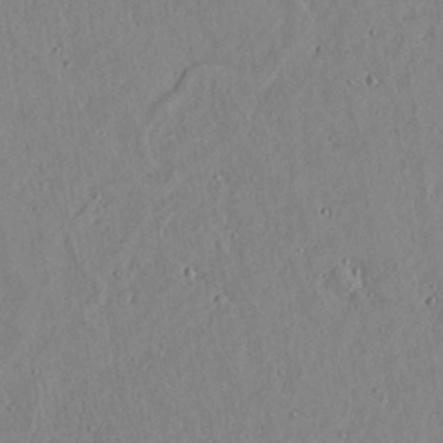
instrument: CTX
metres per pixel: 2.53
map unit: lAvf
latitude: 16.6491
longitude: -126.2712
